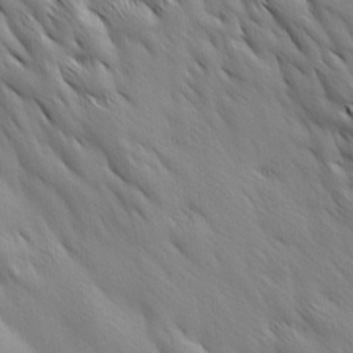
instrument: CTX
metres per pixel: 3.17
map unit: Ave
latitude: 12.3845
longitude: -106.1200
